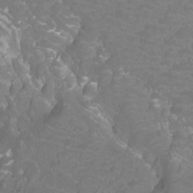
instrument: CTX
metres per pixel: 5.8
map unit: Htu
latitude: -12.2740
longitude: -71.6883
